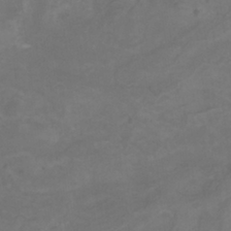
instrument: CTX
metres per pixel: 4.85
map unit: Nhu
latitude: -9.6722
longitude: -76.9136
